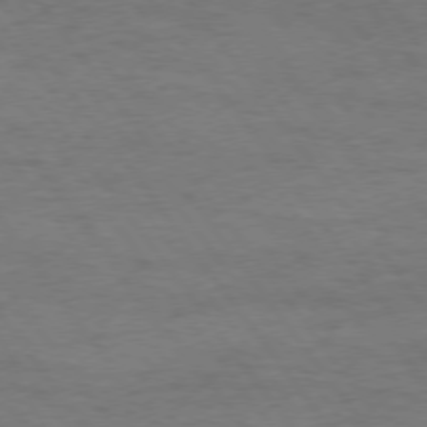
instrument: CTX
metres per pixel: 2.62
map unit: Hpe
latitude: 74.6868
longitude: -152.3656
